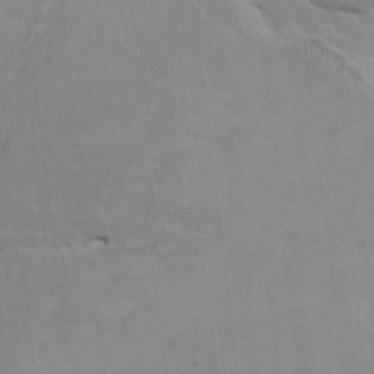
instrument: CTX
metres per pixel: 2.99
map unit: HNhu
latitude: 4.2333
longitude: -4.0444
